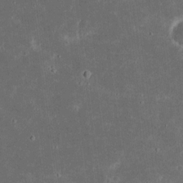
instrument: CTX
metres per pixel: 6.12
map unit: eHh
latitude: 17.3482
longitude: -73.2915
